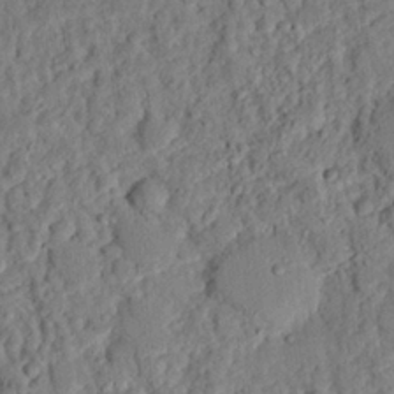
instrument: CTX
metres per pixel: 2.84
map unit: eHh
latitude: 25.9150
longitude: -78.9325
